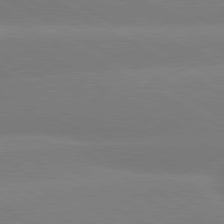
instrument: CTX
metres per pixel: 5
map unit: lApd
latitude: 80.4979
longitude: -146.8569
